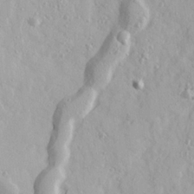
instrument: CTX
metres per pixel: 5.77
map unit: Ave
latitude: 21.7261
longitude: -130.9325
